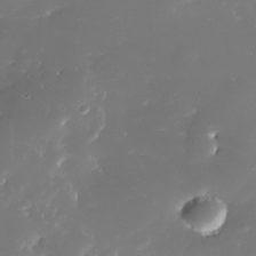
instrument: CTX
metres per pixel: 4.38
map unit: Nhe
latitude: -33.0109
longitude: -116.6680
